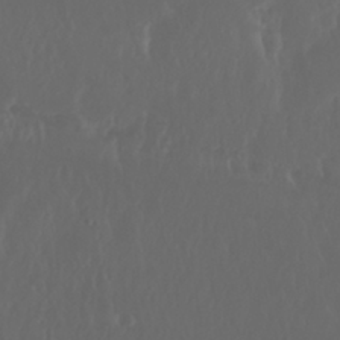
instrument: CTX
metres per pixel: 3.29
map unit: Nhu
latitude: 29.7072
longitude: -57.6315
